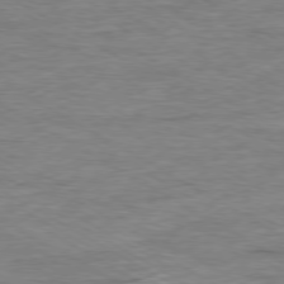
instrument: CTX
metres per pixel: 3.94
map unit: Ap
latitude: -79.4265
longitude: -83.6882
